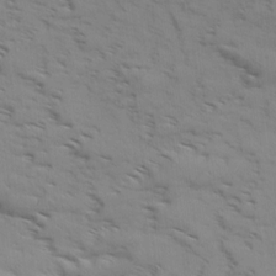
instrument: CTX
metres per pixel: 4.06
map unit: Aa
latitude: 9.1970
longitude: -140.7624
